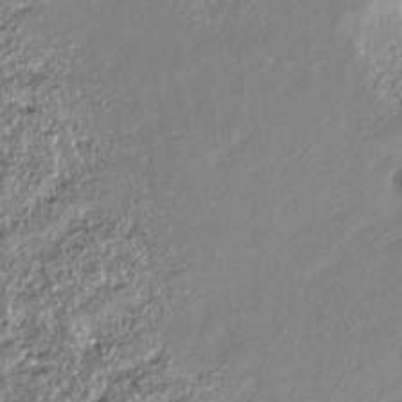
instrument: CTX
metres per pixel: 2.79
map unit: HNhu
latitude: -37.0864
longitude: 33.5777
